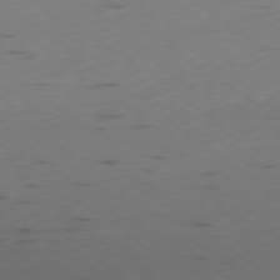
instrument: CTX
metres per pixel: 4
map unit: Ap
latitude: -79.1431
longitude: -63.1592
